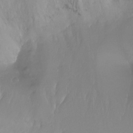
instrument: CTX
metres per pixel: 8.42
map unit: Ht
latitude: -15.0676
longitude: -54.2522
